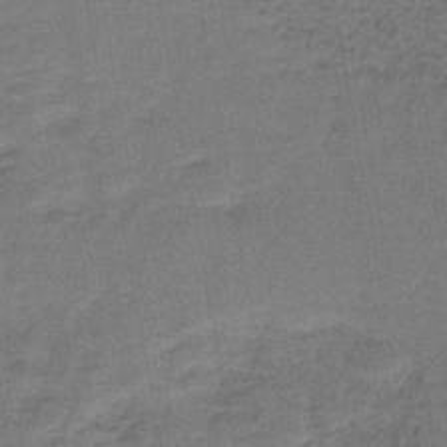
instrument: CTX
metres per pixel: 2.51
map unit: HNb
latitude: -37.3509
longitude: 51.9556
